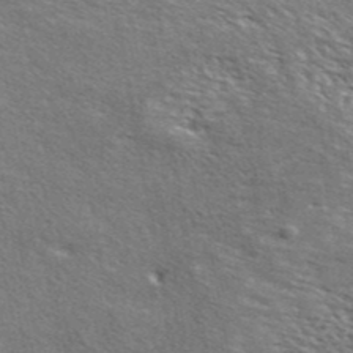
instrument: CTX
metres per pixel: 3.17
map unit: lHvf
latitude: 42.7624
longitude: -87.9906
